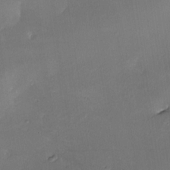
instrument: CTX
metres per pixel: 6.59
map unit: Nhe
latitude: -31.4832
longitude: -116.6868
